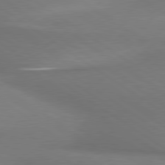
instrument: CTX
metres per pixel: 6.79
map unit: lApd
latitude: 79.8395
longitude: 178.9163
